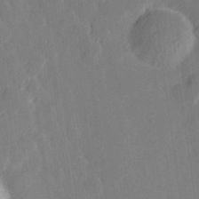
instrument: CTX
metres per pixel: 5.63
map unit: Hve
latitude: 27.1592
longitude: 145.1431
